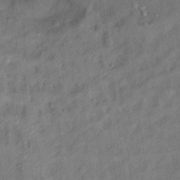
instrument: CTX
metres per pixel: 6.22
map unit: Ht
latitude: 12.9514
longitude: -39.5938
